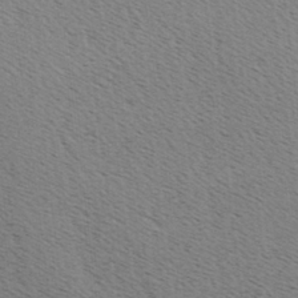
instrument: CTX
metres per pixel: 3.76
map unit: Hve
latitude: 2.8569
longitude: -124.9702
